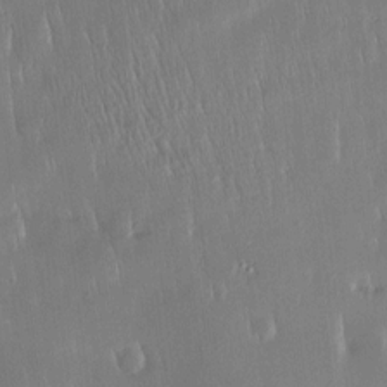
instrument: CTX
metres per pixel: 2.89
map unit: Htu
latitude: -5.2187
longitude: 173.9178
